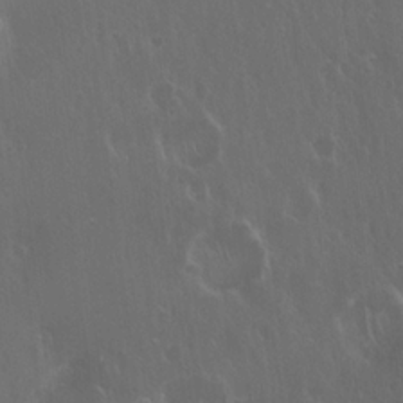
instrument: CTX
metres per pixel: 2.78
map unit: Hto
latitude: 19.6316
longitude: -56.9513
